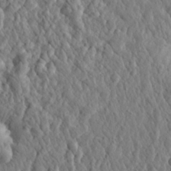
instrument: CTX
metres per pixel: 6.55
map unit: eHh
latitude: 28.0255
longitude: -76.4223
